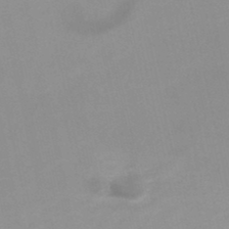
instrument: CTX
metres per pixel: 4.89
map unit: HNb
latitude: -48.0094
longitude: -43.7072
